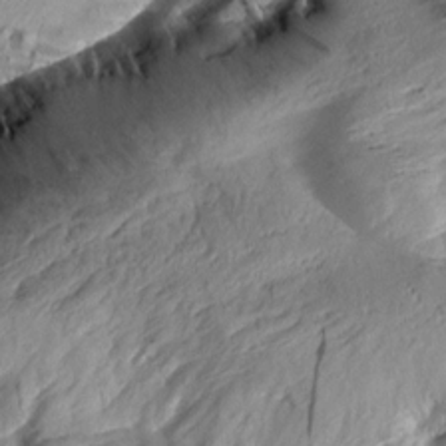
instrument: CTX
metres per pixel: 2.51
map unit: Aa
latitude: 10.4790
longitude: -142.6869
